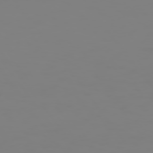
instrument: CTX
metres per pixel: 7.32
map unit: Hpe
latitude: 74.1011
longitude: -127.1214
